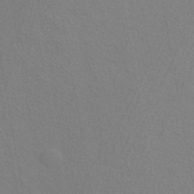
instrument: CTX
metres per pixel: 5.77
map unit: ANa
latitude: 39.9150
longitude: 21.7855
